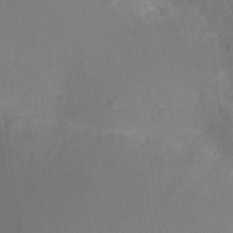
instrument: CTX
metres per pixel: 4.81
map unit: Ht
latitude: -11.4643
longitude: -23.7072
